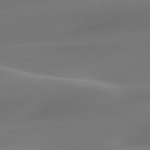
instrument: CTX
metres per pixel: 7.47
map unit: lApd
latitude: 79.8206
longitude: -92.4601
